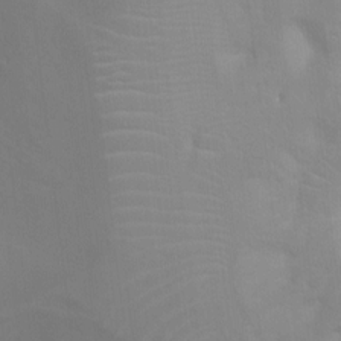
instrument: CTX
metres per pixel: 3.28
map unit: Ht
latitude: 3.4237
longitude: -28.1955
